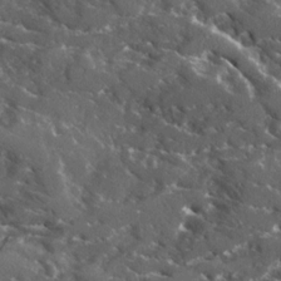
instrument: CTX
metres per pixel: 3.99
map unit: Ave
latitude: 18.0444
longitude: -130.0822
